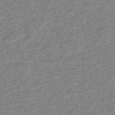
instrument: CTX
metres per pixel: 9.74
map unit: eHh
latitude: -45.7856
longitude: -29.6127
